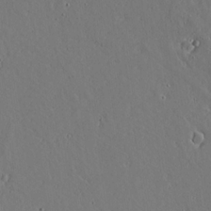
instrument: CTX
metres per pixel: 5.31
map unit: lAvf
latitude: 16.7057
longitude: -126.8569
